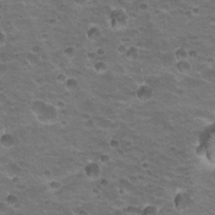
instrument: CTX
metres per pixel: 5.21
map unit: Hto
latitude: 20.1011
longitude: -32.2711
